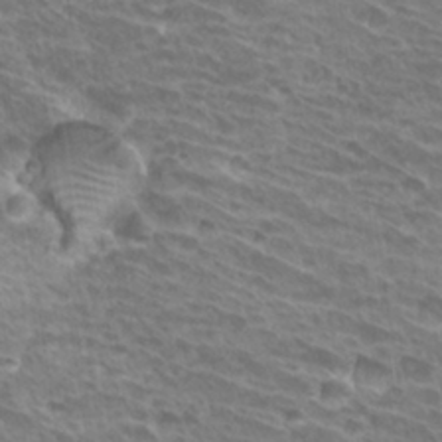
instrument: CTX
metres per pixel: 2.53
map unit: Hto
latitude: 31.2915
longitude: -41.9528
